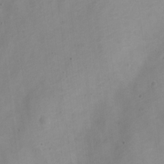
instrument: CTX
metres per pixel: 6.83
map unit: Nve
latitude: -22.4818
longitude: 106.5574
